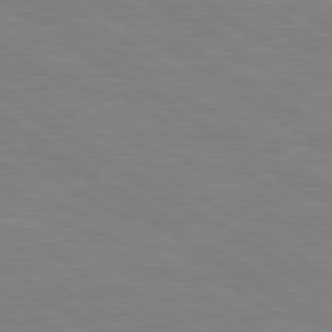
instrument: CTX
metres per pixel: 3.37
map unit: Hpe
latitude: 79.5371
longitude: -125.7638
